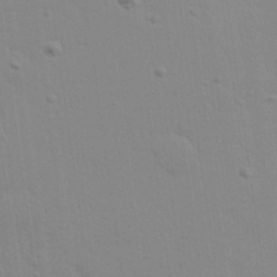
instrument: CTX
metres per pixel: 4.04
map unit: Hve
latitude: 24.6112
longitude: -92.4979
